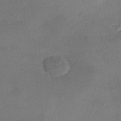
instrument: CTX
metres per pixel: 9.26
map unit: eHh
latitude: -42.4251
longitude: 122.4251
